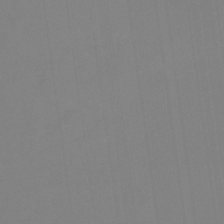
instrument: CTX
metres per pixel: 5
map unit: HNb
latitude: -44.3684
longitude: -37.5749
